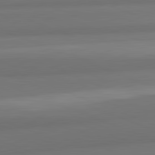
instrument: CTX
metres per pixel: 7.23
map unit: lApd
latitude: 82.2333
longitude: 177.2754
